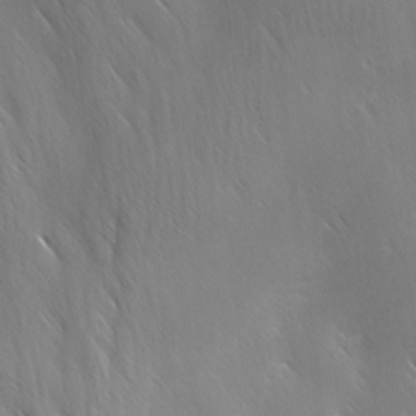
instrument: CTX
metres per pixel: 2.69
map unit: Ave
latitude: -0.8030
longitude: -112.7246
